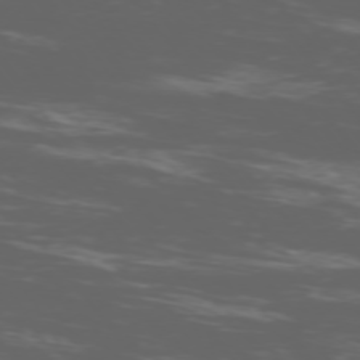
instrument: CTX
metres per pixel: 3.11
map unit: Ap
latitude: -76.8975
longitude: -68.2712
